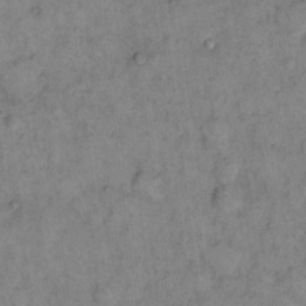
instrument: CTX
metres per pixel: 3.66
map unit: eHh
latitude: 15.3860
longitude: -65.0836
